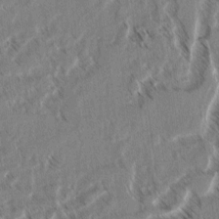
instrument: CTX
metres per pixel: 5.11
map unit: lAvf
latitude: 4.0255
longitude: -105.9906
